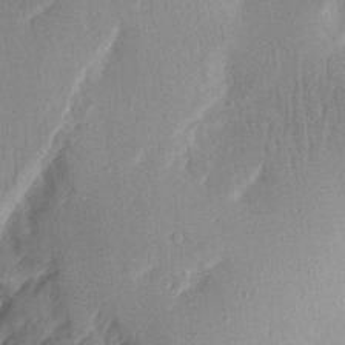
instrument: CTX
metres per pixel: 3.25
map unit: Aa
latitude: 18.2144
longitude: -144.2522
